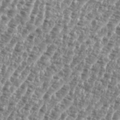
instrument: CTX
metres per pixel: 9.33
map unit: eHh
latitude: 35.3103
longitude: -135.2537
